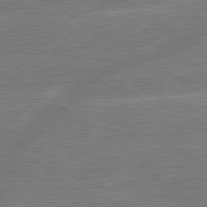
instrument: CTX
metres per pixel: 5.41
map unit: lApd
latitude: 79.4994
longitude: -145.3481
